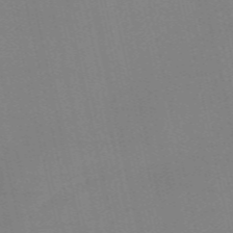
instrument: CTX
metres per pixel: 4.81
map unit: Nve
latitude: -58.5573
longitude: 50.4440
